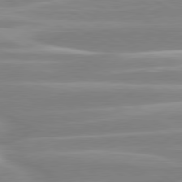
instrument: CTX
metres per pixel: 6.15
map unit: lApd
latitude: 80.3845
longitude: -129.3482
